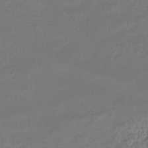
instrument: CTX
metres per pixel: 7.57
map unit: HNhu
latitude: -41.4454
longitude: 94.0661
